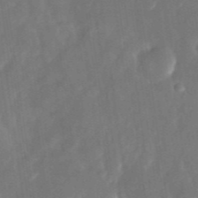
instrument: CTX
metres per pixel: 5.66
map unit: Nhu
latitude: -28.8219
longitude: -69.8206
